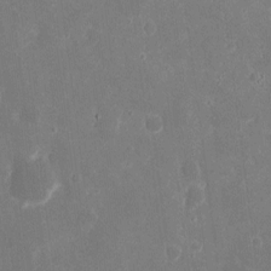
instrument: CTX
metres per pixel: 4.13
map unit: eHh
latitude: 8.0822
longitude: -69.1403
